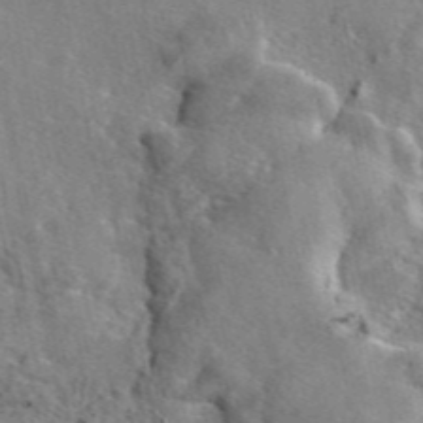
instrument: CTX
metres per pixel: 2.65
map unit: eAb
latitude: 45.7827
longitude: 111.2187
